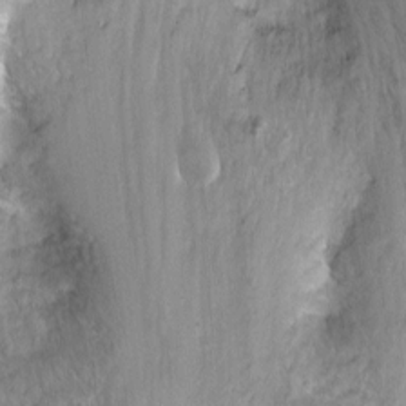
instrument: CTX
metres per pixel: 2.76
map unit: Nhu
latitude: -8.3306
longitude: -43.0270
